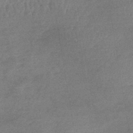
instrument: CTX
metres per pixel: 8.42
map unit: lHb
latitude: -40.9919
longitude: 66.6329
